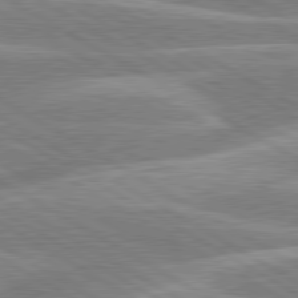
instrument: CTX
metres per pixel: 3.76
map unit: lApd
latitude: 80.3278
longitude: -131.5938
